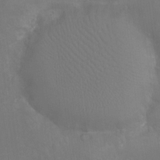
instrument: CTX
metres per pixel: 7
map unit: Ht
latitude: -10.9920
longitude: -24.3278
